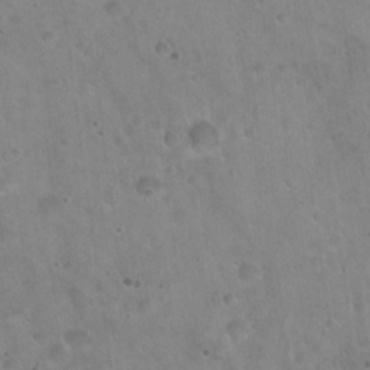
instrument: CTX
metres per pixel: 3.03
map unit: Hto
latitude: 21.8206
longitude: -54.2333
